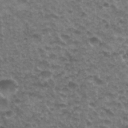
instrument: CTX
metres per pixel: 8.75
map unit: Nhu
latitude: 27.0270
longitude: -53.7639
